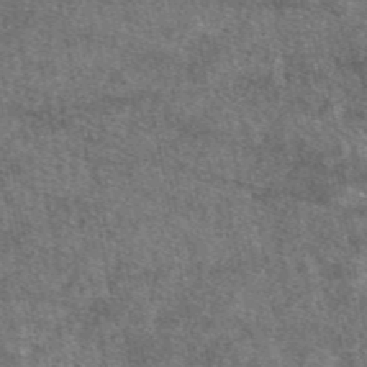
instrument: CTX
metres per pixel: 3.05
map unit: eAb
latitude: 47.3482
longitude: 122.2173
